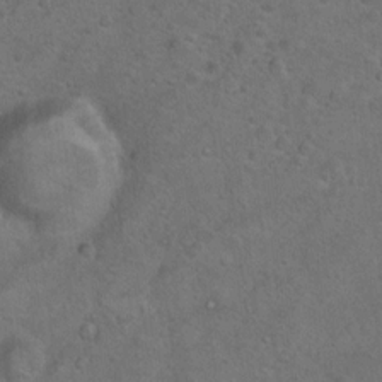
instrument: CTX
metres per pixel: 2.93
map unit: Nhu
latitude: 10.1200
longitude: -24.0822
